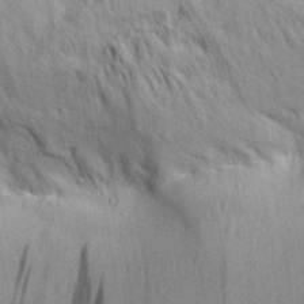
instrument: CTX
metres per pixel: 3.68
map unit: Aa
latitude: 30.5735
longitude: -136.7247
